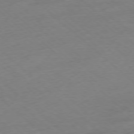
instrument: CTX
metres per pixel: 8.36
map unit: Ap
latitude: -77.7856
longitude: -97.1970
